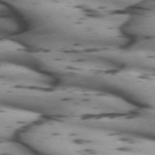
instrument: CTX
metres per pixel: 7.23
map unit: lApd
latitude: 72.0633
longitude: -52.1200
